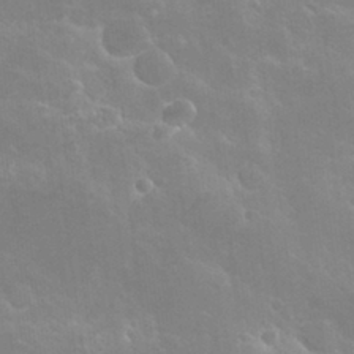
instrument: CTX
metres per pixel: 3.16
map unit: Hto
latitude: 28.4601
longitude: -40.7246
